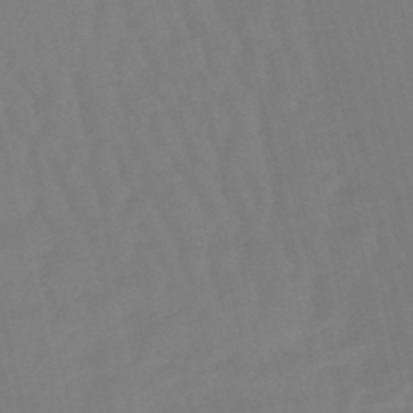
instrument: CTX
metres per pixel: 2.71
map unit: lHb
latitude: -49.2943
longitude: 76.2173
